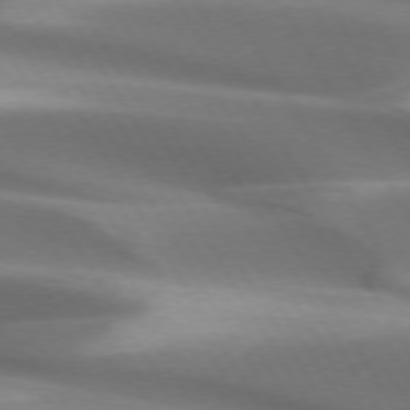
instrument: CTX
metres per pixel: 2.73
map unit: lApd
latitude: 73.6505
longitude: -51.4615
